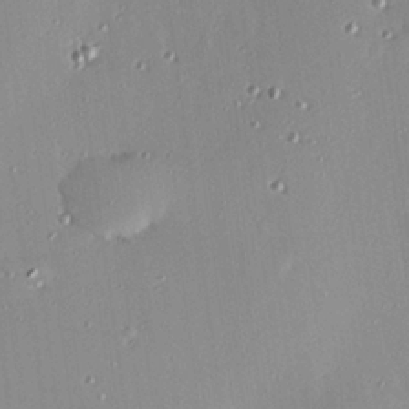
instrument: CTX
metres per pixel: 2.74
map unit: Hve
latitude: 25.6693
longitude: -90.6868
